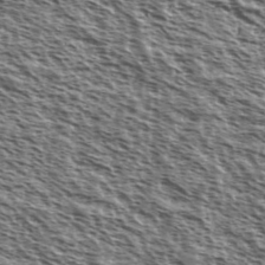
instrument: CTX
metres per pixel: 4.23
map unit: Ave
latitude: 38.4790
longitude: -110.7058
